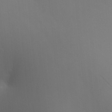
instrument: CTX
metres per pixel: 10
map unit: HNhu
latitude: 13.6505
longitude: 13.1620
